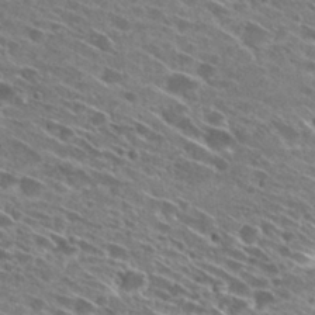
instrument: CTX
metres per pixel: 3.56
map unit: Hto
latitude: 28.2900
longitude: -45.0080
